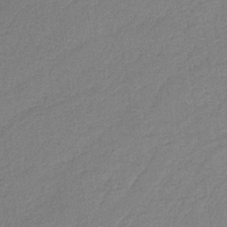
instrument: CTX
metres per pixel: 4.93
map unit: HNb
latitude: -36.7274
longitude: 56.9353
